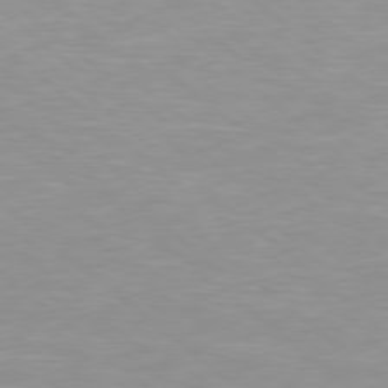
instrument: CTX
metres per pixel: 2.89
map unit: Hpe
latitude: 78.1956
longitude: -141.0458
